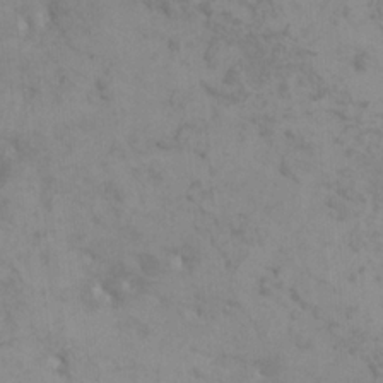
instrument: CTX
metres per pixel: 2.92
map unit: HNhu
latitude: -0.6708
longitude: 1.6155
